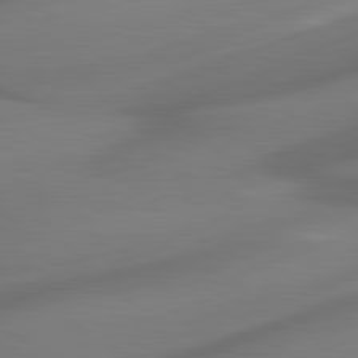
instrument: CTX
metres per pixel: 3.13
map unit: lApd
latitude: 80.9892
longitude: -82.3845
